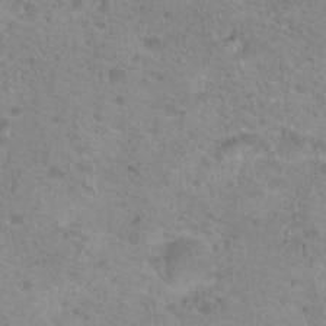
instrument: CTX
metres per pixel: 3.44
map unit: Nhu
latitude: 18.8380
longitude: -31.3860
